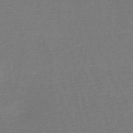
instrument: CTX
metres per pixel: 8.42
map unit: HNb
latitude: -49.7667
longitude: -43.6883
